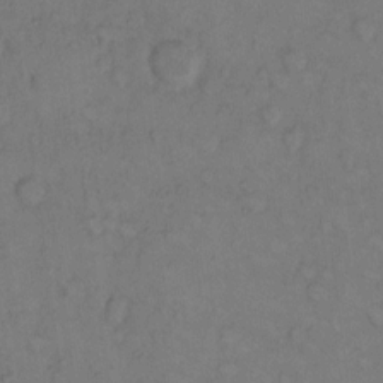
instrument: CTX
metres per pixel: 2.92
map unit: Hto
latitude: 10.4034
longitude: -59.0647
